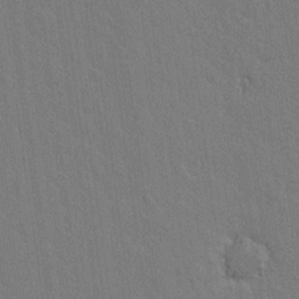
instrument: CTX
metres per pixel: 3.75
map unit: lAvf
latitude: 15.0081
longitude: -127.1592
